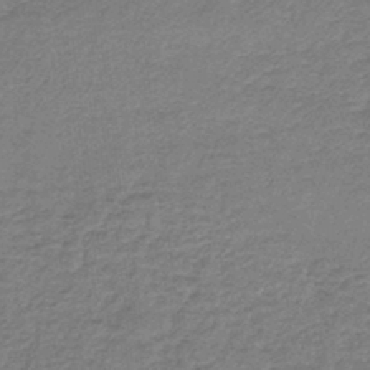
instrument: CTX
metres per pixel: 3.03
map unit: lHb
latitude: -43.0675
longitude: 66.6329
